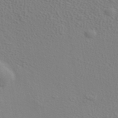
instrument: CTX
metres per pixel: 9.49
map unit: ANa
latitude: 39.9528
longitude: 20.4251
